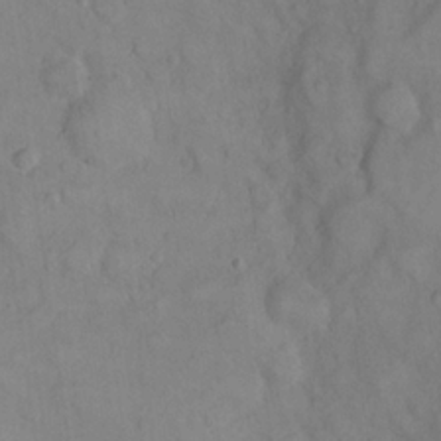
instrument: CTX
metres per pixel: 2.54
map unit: eHh
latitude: 22.3656
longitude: -61.8583
